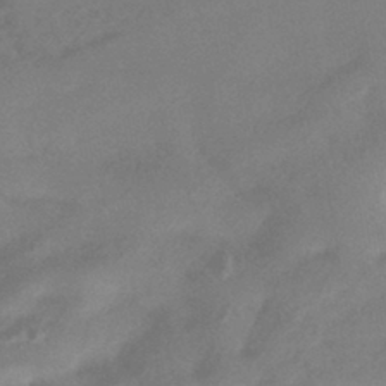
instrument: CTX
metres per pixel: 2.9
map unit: HNhu
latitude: -42.8219
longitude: 90.9353
